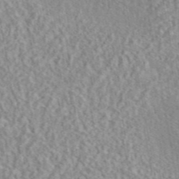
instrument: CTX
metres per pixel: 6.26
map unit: eAb
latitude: 44.4223
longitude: 116.5951
